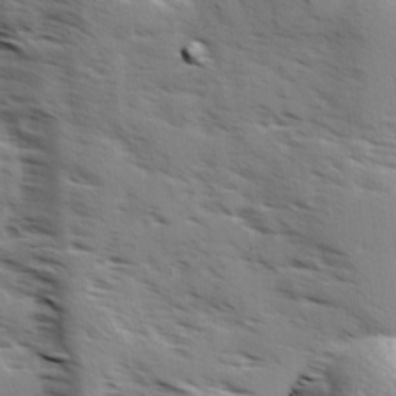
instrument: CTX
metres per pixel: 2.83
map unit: Ave
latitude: 1.3670
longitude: -110.6869
